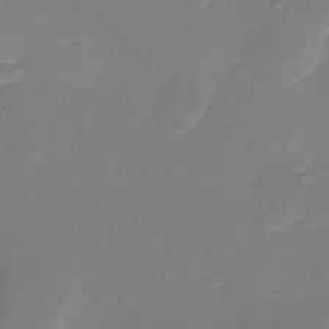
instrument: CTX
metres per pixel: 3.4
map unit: Nhu
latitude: -28.6330
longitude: -66.2144
